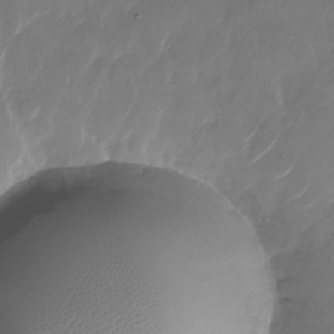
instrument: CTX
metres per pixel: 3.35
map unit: Nhu
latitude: -28.3873
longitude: -71.7449
